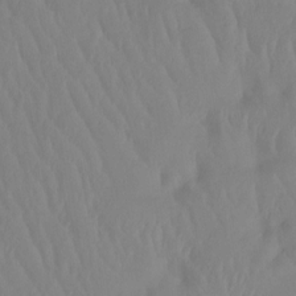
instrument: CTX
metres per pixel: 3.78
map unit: Htu
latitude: -14.9164
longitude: -46.8191
